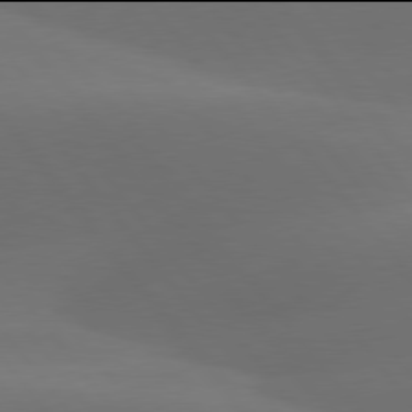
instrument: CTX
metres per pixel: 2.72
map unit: lApd
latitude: 77.9906
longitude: -52.6680
